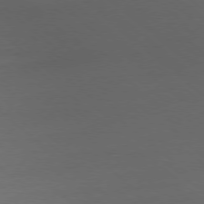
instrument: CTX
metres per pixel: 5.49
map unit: Ap
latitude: -78.2550
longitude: -56.6490
